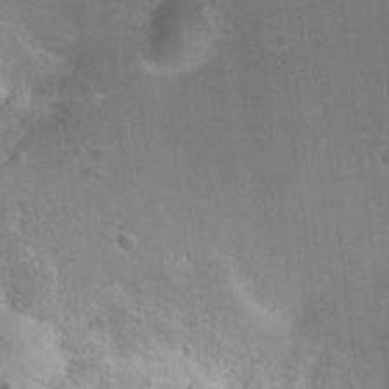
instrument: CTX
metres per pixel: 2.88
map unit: Nhu
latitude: 17.4804
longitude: -32.2334
